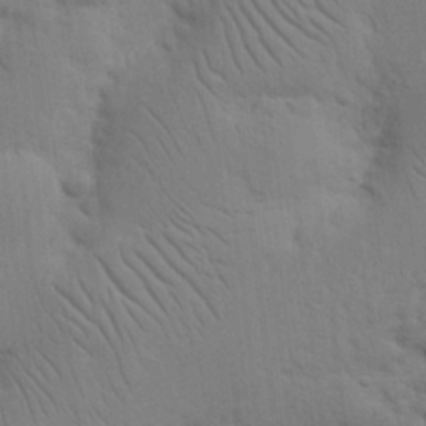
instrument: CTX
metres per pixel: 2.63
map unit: Nhu
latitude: 16.3278
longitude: -74.9136
